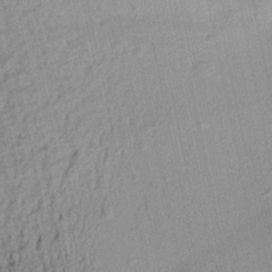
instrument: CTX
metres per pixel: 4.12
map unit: Aa
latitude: 28.2711
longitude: -134.9136
